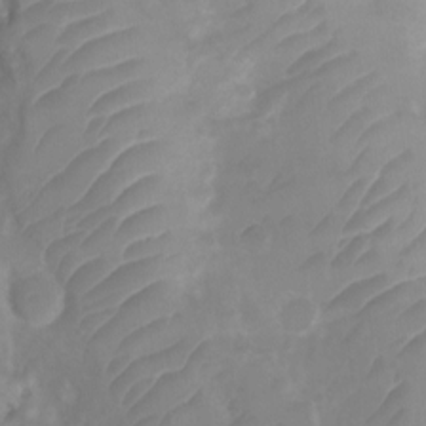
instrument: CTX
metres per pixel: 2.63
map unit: Ht
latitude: 3.3670
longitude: -27.5371
